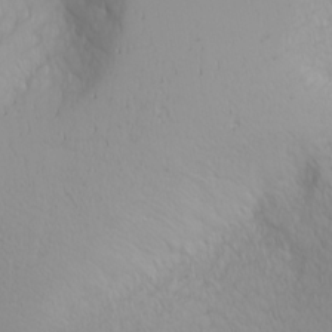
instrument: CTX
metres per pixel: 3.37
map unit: Nhu
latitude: -4.9541
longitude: -85.1970
